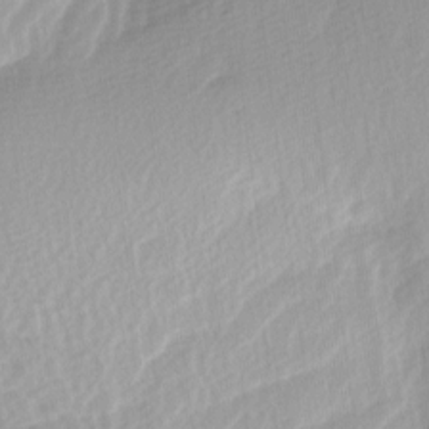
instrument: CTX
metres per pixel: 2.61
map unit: Ave
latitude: -9.1620
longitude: -123.5938
